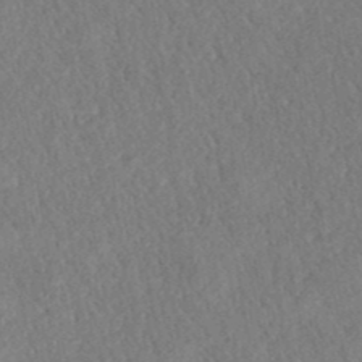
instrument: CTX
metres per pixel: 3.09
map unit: ANa
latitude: 40.7624
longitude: 18.4251
